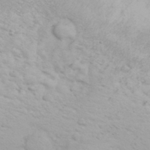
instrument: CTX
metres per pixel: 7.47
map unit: eHh
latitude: 31.8773
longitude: -61.9150
